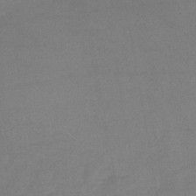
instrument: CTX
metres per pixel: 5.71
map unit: lHb
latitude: -43.1242
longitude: 73.5021
